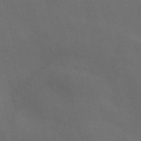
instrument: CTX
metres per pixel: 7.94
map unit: Nve
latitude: -58.2361
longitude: 65.1431
